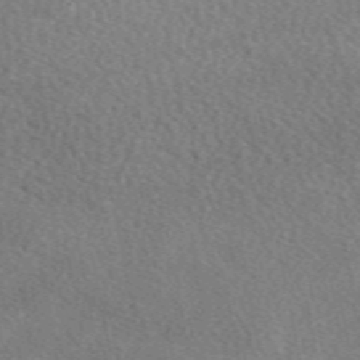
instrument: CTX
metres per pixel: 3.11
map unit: eAb
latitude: 49.2726
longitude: 116.9352
